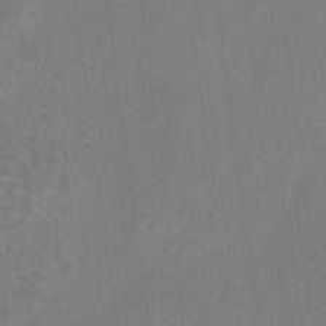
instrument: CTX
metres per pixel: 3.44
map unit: Hto
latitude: 8.9703
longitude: -34.6868
